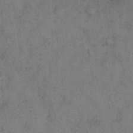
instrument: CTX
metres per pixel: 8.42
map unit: eHh
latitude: 12.8569
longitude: -62.9892
